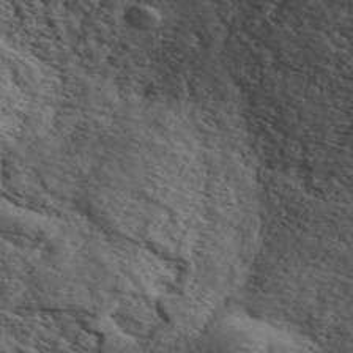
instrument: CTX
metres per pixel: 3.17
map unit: ANa
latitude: 43.3860
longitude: 46.4629
